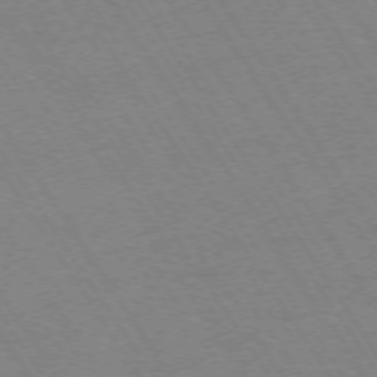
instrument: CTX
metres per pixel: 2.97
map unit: Ap
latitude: -74.0094
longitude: -71.6127
